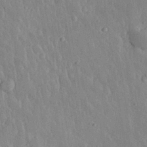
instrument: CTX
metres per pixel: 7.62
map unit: eHh
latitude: 31.6316
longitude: -79.7450
